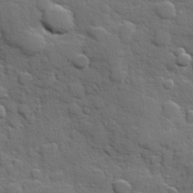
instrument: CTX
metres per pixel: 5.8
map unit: Hve
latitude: 24.8191
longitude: 148.6330
